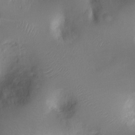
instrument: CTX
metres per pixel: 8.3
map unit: Ht
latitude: -8.1417
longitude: -27.9150
